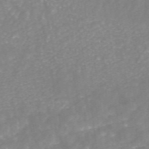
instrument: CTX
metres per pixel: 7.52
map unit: ANa
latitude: 43.2348
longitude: 25.7289
